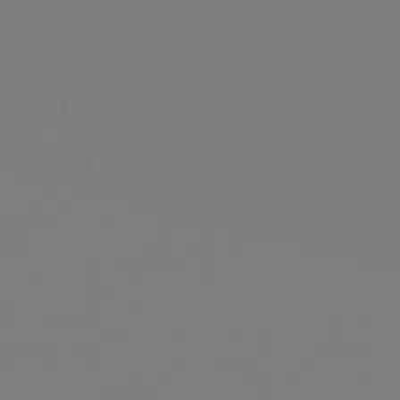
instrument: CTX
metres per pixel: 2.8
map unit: lHb
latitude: -45.4265
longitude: 75.6911
